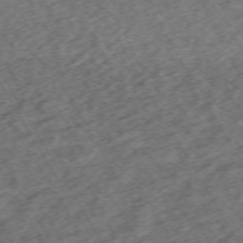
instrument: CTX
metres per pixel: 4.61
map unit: Hpe
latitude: -70.7085
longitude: 16.8975
